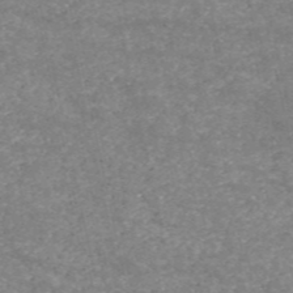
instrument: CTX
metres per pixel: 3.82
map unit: HNb
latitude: -54.0472
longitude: -38.8002
